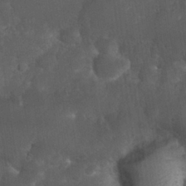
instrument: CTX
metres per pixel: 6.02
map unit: Nhu
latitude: 26.7813
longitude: -65.5749
